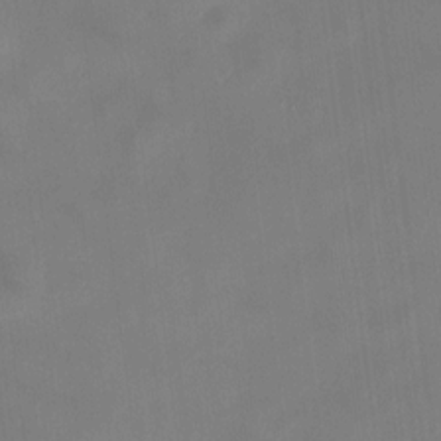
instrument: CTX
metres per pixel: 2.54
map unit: HNhu
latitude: 8.9325
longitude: 9.9556
